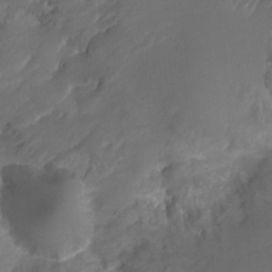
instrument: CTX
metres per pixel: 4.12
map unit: HNhu
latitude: -21.0297
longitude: 84.4817
